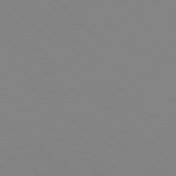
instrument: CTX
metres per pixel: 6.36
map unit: Hpe
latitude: 77.5749
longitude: -133.1970
